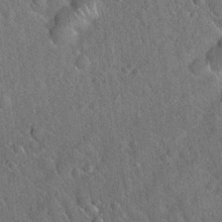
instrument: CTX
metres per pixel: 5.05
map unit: Hto
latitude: 19.5182
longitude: -52.6680
